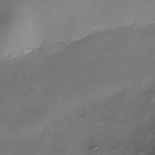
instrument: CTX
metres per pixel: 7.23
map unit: Nhe
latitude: -35.4832
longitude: -92.1955
